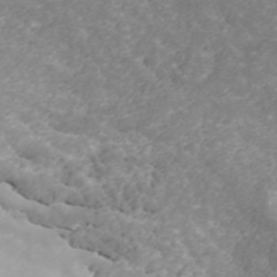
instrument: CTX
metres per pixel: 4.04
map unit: ANa
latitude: 42.5357
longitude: 28.9731
